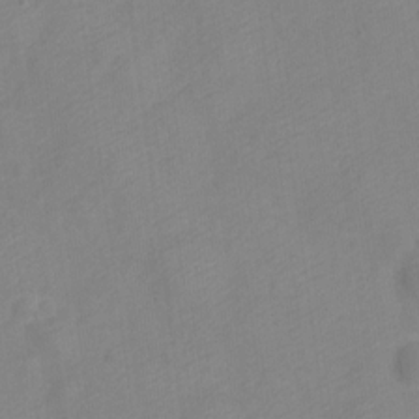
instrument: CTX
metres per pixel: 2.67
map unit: Nve
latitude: -21.9745
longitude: 106.7652
